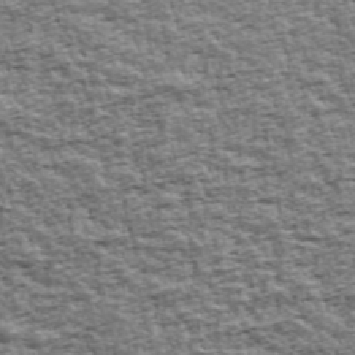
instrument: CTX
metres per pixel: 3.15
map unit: Ave
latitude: 43.1592
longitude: -111.8961
